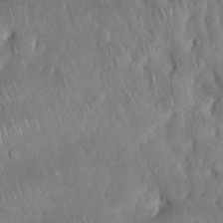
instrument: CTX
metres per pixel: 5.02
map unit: Nhu
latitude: 28.0822
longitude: -67.3670
